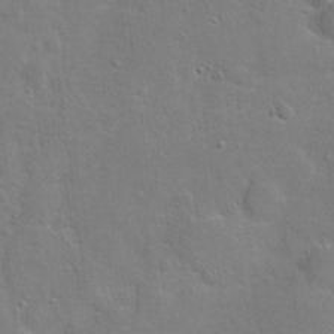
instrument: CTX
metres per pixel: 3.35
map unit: Hto
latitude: 20.2334
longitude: -49.4804
